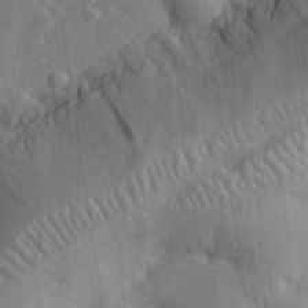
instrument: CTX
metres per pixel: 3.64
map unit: eHh
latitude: 31.9339
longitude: -80.2711
